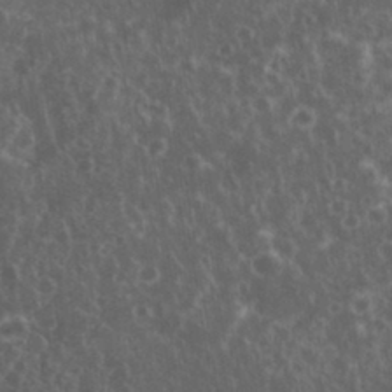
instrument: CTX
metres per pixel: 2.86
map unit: eHh
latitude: 34.3278
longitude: -62.1200
